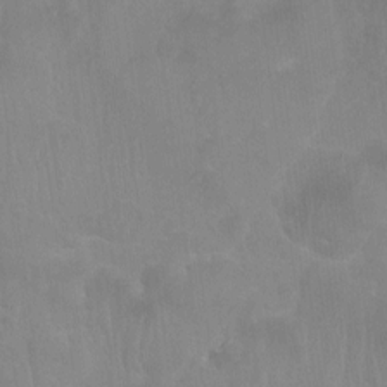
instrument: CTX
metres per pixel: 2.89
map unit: Ht
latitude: -3.7855
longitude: -17.4426
